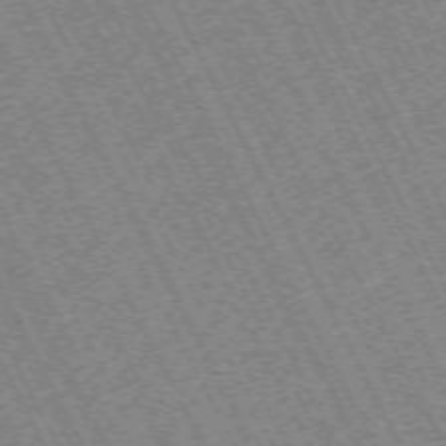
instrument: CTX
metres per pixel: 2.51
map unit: Hpe
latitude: -71.2943
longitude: 10.6141
